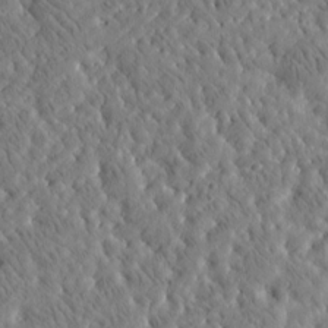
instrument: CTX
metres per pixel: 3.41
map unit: Htu
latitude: -5.1431
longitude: 173.3887
